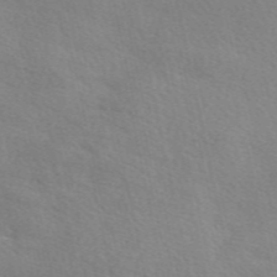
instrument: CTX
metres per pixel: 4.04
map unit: eAb
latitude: 50.1388
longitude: 120.4629
